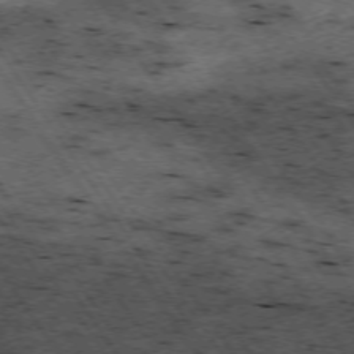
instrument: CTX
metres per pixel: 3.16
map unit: Hpe
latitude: -74.0472
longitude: 3.5966
